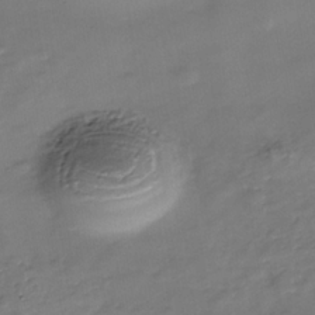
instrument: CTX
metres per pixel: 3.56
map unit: Nhe
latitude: -36.5573
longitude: -90.0255
